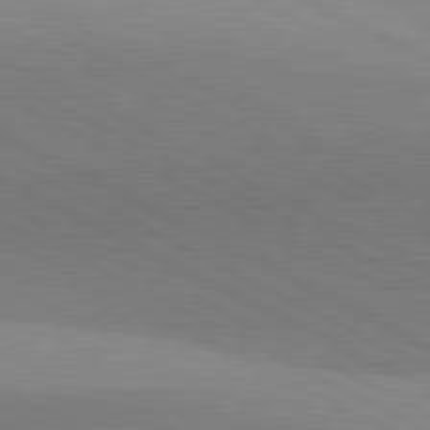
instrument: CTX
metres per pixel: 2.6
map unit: lApd
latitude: 81.8772
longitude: 134.2739
